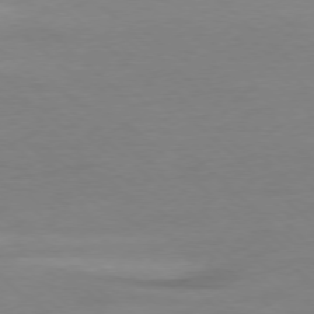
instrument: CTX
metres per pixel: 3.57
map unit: Ap
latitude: -77.9745
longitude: -70.5357
